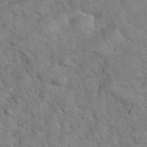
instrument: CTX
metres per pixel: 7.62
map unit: eHh
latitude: 37.4616
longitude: -65.3671
